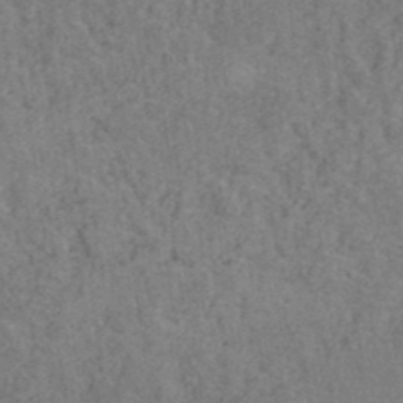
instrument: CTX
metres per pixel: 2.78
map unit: ANa
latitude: 40.9513
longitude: 20.4629
